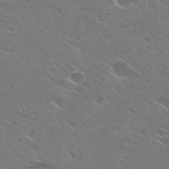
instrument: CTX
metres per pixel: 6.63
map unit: Hto
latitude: 26.4223
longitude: -40.0822
